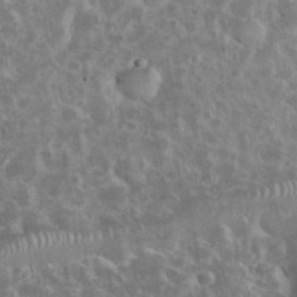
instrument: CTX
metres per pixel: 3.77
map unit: eHh
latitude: 35.7260
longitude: -61.1970
